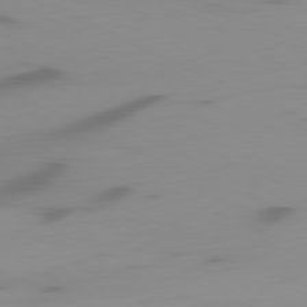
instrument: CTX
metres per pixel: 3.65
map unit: Ap
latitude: -81.2376
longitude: -61.5182
